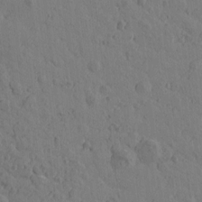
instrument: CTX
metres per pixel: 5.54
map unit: Htu
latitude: -0.6708
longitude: -175.7261
